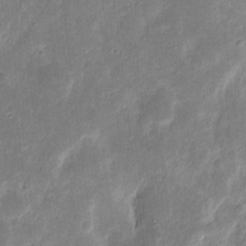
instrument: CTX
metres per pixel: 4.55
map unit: eHh
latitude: 9.3671
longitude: -72.0822
